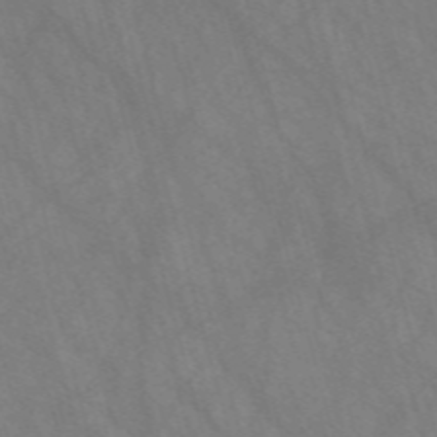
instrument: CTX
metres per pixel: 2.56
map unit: Nve
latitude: -57.9178
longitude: 64.0283
